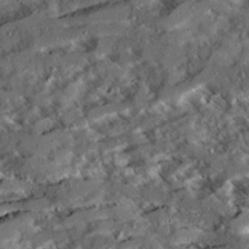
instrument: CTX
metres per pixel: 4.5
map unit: Ave
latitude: 20.8002
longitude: -129.8205
